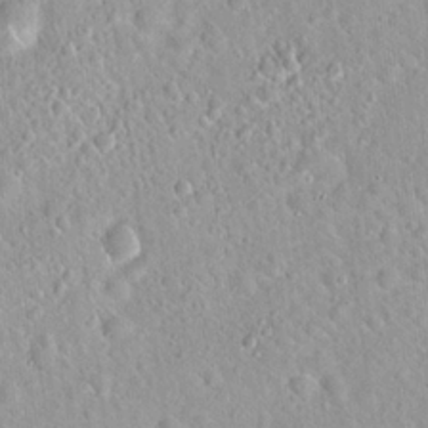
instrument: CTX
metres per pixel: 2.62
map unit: Hto
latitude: 21.2348
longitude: -52.8191
